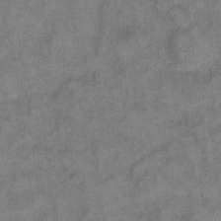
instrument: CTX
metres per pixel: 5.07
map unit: eHh
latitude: 10.5546
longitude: -63.6316
